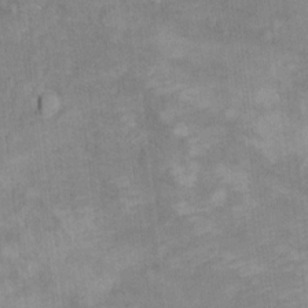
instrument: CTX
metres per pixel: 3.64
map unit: Ht
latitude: 6.3467
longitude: -36.7058
